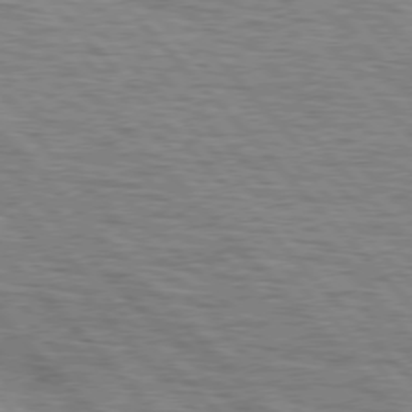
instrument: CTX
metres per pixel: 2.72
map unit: lApd
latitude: 76.3656
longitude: -72.1578
